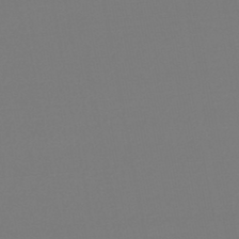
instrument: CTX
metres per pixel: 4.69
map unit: lHb
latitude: -46.1417
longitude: 75.9367
